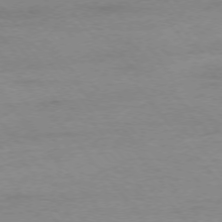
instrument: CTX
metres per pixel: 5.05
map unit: Ap
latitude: -76.4818
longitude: -84.4979
